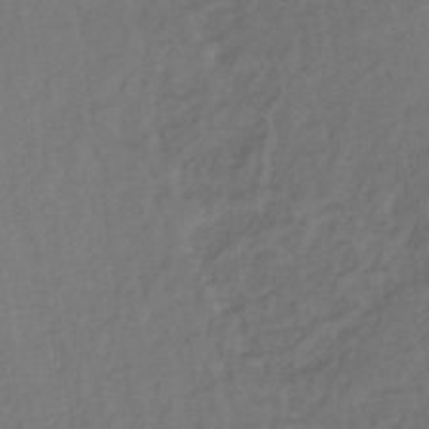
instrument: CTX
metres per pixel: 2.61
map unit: lHb
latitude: -37.6910
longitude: 59.2186
